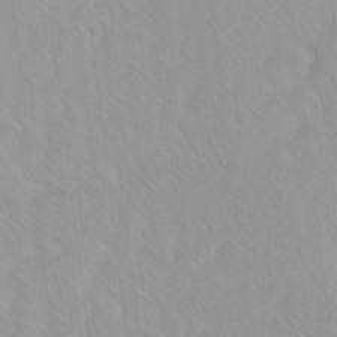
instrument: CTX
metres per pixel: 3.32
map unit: Ave
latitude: -1.5777
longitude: -112.9325
